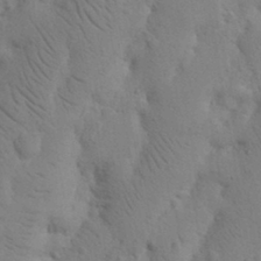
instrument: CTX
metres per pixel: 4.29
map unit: Nhu
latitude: 16.0633
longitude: -75.7261
